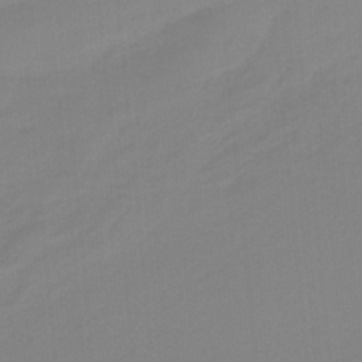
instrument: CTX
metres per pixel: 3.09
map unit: HNb
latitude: -34.5385
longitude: 57.7477
